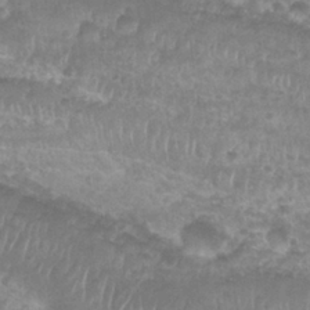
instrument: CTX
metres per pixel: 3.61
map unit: Nhu
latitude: 27.9906
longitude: -55.1403
